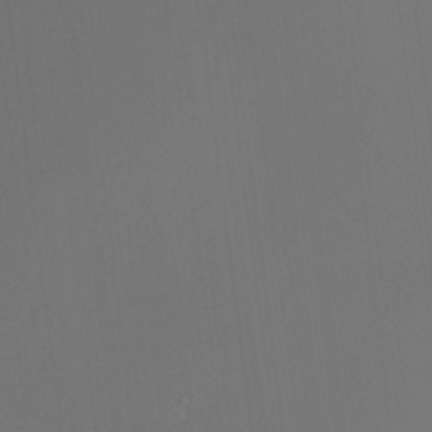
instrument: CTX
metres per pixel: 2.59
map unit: HNhu
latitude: 10.2145
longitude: 11.4643
